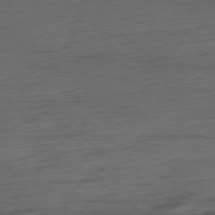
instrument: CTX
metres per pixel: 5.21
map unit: Ap
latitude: -76.5574
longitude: -76.9324
